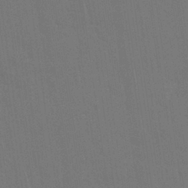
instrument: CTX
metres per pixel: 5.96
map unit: Nhu
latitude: 28.8002
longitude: -64.6490
